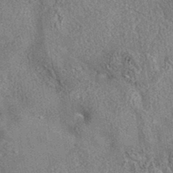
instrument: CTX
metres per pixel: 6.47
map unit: eAb
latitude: 35.4426
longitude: 114.6518
